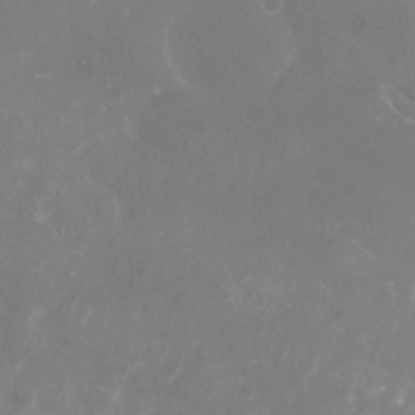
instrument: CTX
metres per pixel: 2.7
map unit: Nhu
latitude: -29.3321
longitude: -69.8961
